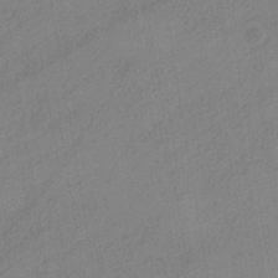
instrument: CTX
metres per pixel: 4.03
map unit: HNhu
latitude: -40.4629
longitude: 101.8800
